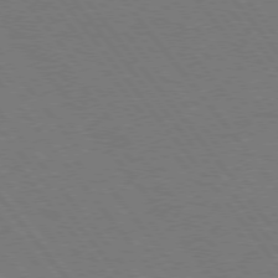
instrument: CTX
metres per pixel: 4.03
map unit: Hpe
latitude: 74.9514
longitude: -138.2522
